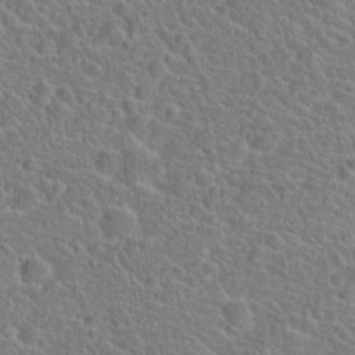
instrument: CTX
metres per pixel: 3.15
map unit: Hto
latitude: 21.7261
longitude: -45.3104
